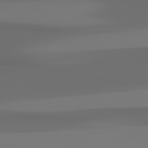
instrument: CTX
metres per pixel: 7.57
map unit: Hpe
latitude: 78.4034
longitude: -137.4238
